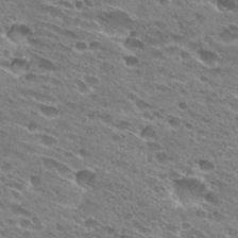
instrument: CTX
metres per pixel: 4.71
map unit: Hto
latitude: 28.0444
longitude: -43.4993
